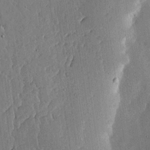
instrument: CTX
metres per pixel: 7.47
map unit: lHvf
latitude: 19.7449
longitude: -114.6490
